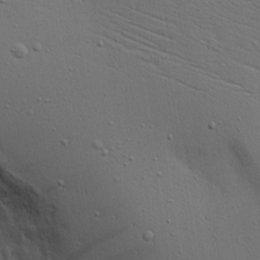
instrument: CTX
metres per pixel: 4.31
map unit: Aa
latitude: 17.5560
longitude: -125.1781
